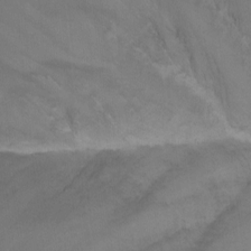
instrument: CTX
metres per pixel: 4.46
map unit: Nhu
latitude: -14.6330
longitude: -54.9136
